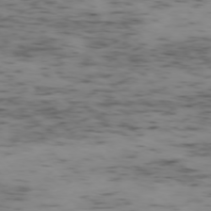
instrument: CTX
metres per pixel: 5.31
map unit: Ap
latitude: -75.5022
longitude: -79.3671
